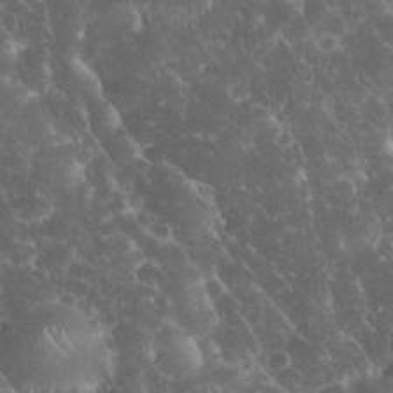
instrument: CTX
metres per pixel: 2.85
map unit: eHh
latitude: 33.9339
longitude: -64.2334
